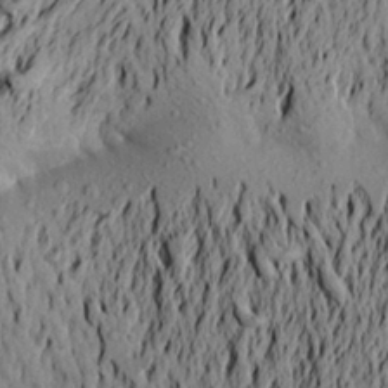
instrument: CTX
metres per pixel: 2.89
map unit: Aa
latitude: 20.8380
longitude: -149.9528
